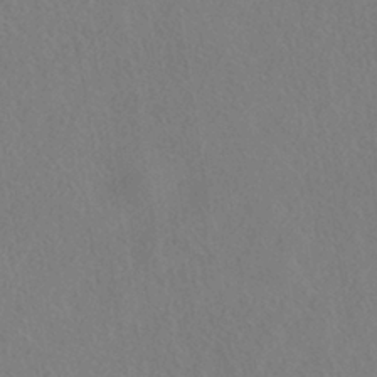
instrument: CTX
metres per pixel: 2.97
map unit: HNhu
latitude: -39.7478
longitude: 100.9541
